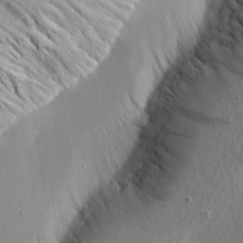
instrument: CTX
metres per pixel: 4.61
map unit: Aa
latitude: 21.1026
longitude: -143.8206
